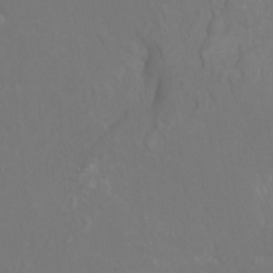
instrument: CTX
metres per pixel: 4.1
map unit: Htu
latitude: -12.8786
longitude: -70.9891
